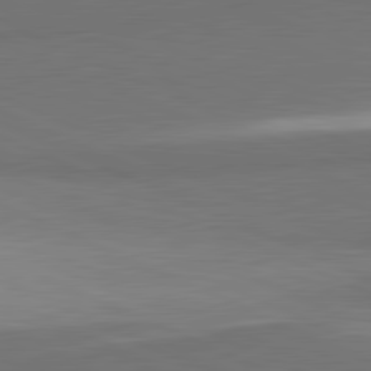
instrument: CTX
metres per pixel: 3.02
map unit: lApd
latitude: 81.7827
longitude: 156.6140
